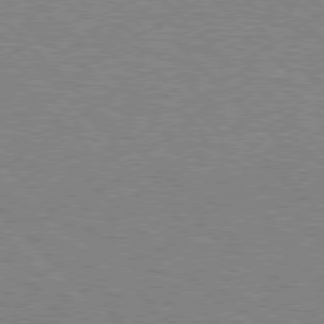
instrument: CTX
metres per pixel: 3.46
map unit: Hpe
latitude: 76.9324
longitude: -151.8583
